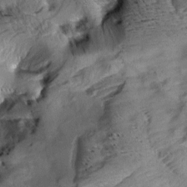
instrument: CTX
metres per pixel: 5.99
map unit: Aa
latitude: 9.7072
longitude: -142.7435
